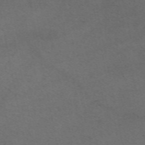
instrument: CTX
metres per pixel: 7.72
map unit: ANa
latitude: 52.1011
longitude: -71.4237
